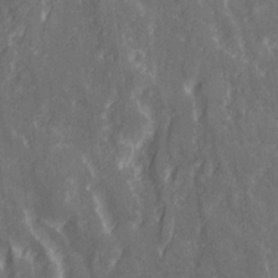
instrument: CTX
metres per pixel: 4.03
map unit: Ave
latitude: 20.8758
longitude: -133.8205
